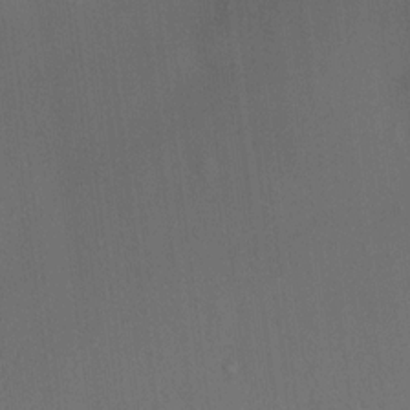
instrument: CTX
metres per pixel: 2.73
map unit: HNhu
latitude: 12.8947
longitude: 10.9920
